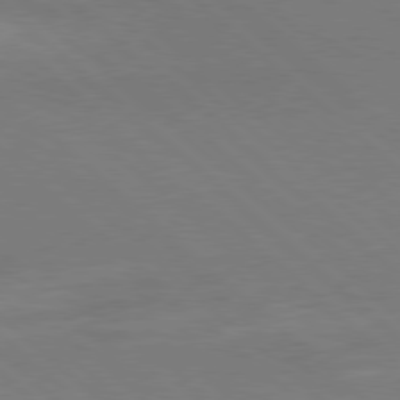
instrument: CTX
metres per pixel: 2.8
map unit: Ap
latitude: -80.1795
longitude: -54.7057
